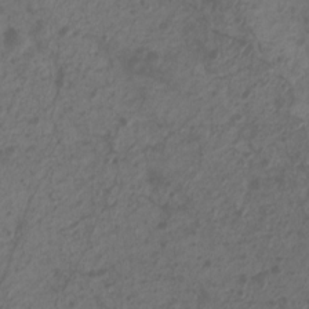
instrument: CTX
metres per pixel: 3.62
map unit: Ht
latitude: 1.7260
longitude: -34.6868
